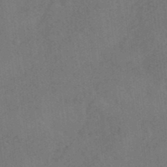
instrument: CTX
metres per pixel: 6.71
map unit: HNhu
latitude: -41.3698
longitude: 106.4629
